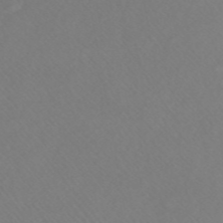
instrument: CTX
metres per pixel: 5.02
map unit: ANa
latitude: 44.4790
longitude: 22.8408
